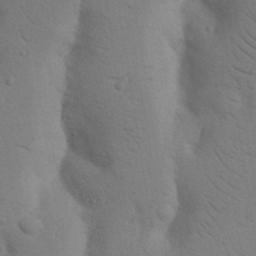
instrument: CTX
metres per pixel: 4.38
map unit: Nhu
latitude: 17.4993
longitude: -75.9528
